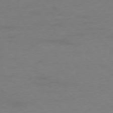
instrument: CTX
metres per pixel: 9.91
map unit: Ap
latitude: -76.8408
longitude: -70.8758
